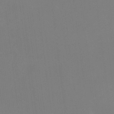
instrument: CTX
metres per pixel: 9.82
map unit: HNhu
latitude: 6.4412
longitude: 5.0864
